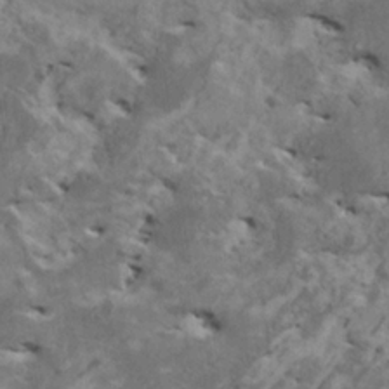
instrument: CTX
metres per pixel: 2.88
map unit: HNhu
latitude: 0.1388
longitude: 4.1228
